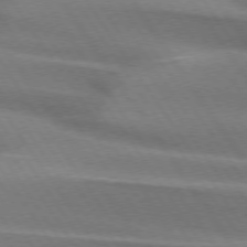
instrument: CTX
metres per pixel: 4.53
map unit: lApd
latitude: 74.4223
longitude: -63.5749
